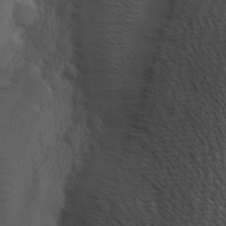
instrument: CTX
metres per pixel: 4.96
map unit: Hve
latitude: 2.4223
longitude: -124.1011
